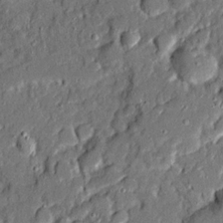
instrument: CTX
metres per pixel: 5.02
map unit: Ave
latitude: 19.9528
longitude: -128.1389
